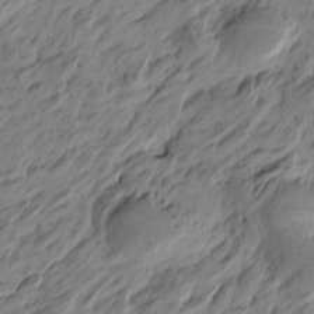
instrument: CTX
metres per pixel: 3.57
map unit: Htu
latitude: -4.9352
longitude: -178.2334
